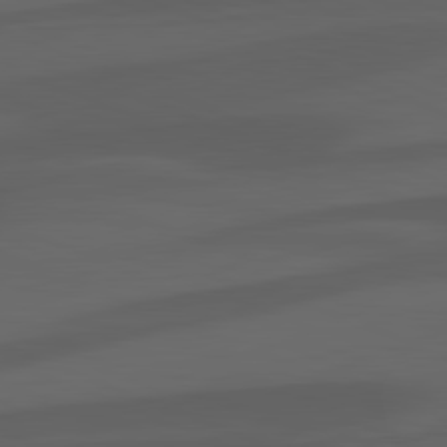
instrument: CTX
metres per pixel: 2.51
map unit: lApd
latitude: 81.8772
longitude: 126.7463
